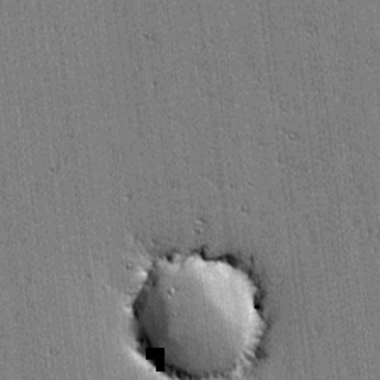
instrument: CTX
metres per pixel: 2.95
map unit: lAvf
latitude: -1.2187
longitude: -106.3845
